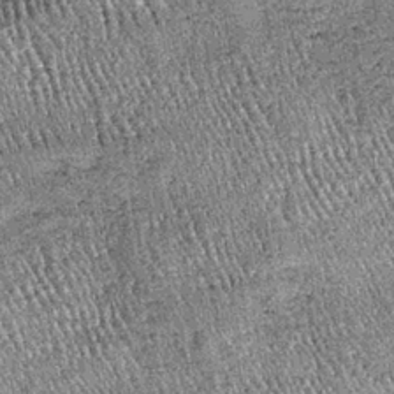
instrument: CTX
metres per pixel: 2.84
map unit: lHb
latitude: -37.6155
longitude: 67.9367
